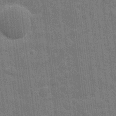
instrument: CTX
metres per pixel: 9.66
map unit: eHh
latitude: 7.8394
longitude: -74.5546
